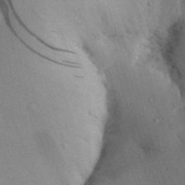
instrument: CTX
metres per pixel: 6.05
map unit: Aa
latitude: 30.0255
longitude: -142.1011
